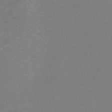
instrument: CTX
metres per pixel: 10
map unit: Hto
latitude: -11.2754
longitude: -40.0633
